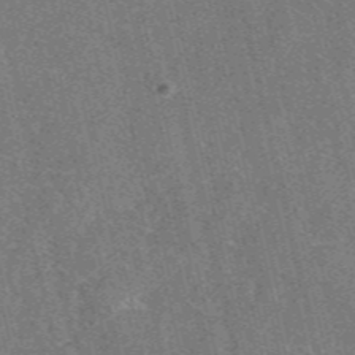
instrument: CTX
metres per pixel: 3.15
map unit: eAb
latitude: 46.8191
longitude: 119.0298
